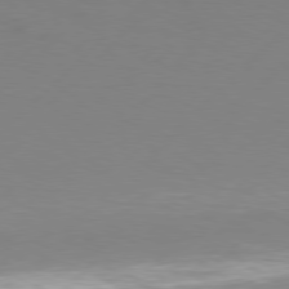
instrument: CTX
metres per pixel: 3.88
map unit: Hpe
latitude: 77.4048
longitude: -131.7261
